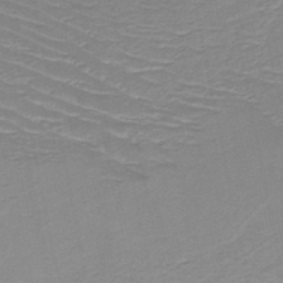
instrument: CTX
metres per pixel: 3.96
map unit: HNb
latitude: -49.7289
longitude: -46.8380
